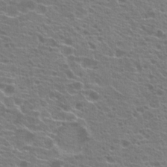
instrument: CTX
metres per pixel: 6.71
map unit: Hto
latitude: 21.4049
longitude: -40.0822
